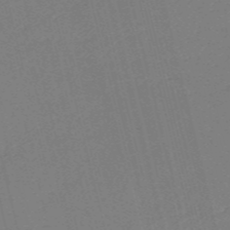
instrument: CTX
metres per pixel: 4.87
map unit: HNb
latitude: -55.2187
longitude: -39.2537
